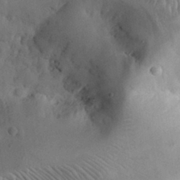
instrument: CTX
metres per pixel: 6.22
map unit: eHh
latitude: 30.6302
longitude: -70.6679
